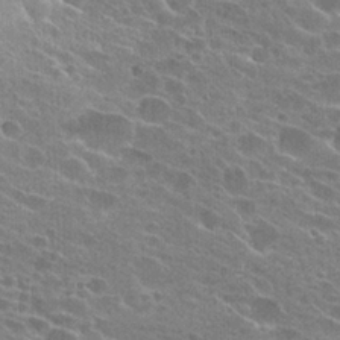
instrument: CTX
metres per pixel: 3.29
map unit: Hto
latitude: 24.5734
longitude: -43.5938
